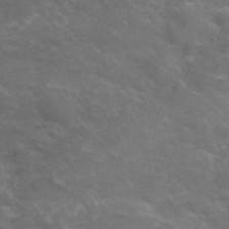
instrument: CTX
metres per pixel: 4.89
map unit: Hto
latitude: 35.0836
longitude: -50.0822
